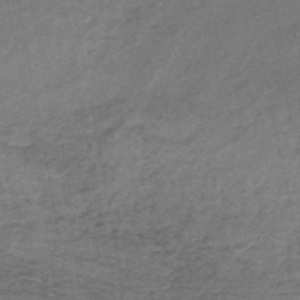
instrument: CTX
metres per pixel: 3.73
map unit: lHb
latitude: -36.1605
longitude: 60.3495
